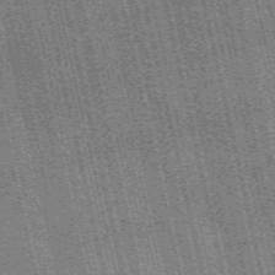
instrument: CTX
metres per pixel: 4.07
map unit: eAb
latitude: 51.3481
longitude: 110.0850
